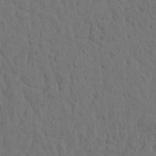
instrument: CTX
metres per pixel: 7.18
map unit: eHh
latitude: -1.5588
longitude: 17.7100
